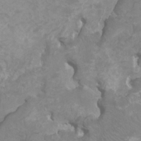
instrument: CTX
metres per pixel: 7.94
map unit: HNhu
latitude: 3.7260
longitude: -1.9150
